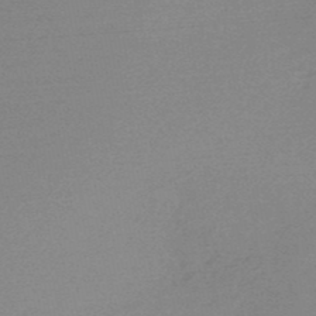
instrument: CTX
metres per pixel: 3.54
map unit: HNb
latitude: -49.1431
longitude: -48.8569
